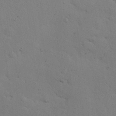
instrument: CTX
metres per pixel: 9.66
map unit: eHh
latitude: 24.2333
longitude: -71.9717
